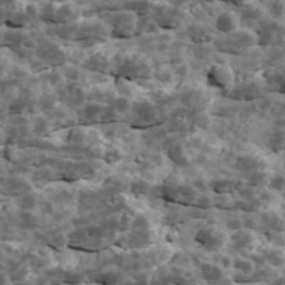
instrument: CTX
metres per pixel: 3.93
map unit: Ave
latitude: 17.7450
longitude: -134.7057
